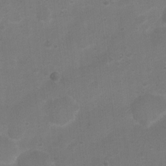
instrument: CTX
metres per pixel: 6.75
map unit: Nhu
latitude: 4.3656
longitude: -26.5357
